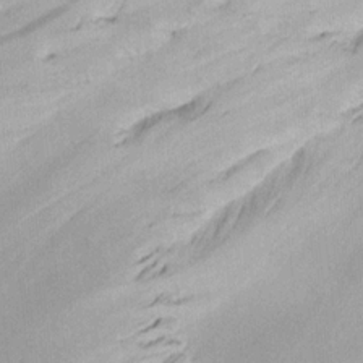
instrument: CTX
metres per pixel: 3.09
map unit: Aa
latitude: 14.6869
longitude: -141.1592
